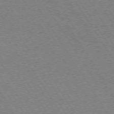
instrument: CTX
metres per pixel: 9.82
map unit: Hpe
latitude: 73.6883
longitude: -129.4804
